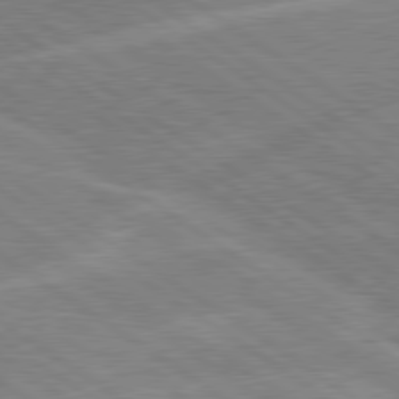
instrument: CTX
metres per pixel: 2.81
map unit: lApd
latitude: 79.5749
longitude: -130.3468
